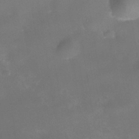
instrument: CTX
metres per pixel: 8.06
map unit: Nhe
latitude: -38.2929
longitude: -118.4034
